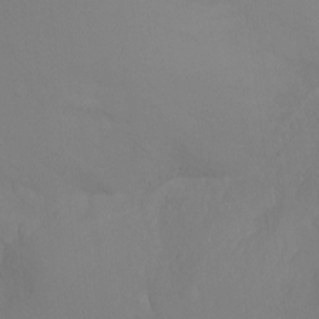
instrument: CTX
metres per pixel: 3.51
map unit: Ht
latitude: -9.2943
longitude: -37.7450
